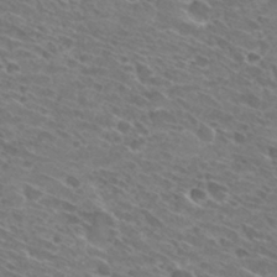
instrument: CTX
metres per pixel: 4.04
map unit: Hto
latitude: 30.6302
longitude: -44.0633
